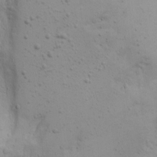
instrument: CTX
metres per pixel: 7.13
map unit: Ave
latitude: 13.0459
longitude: -138.9892
